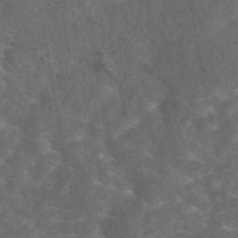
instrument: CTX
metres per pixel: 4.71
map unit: eAb
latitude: 45.2726
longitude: 123.2565
